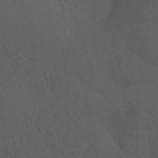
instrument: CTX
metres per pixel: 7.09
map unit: ANa
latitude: 41.0458
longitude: 53.8611
